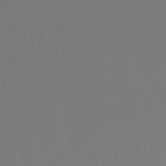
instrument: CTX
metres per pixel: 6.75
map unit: HNhu
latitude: -1.2187
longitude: -1.1025
